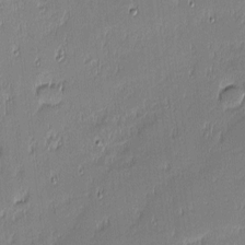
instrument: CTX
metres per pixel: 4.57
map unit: eHh
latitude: -3.2564
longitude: -82.9513
